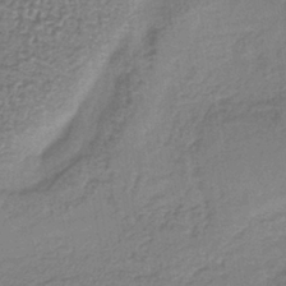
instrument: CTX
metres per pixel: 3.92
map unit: lHb
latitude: -36.1794
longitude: 59.5966
